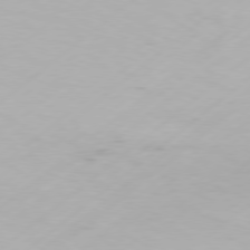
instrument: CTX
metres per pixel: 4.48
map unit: Hpe
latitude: 77.4048
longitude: -130.8380
